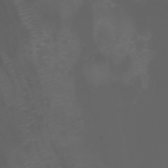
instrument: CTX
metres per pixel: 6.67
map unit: Nhu
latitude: -5.2942
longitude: -73.1215
